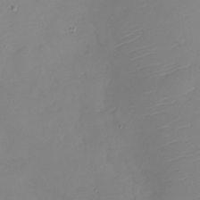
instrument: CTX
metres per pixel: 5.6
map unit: Nhu
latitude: -28.1417
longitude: -79.0648
